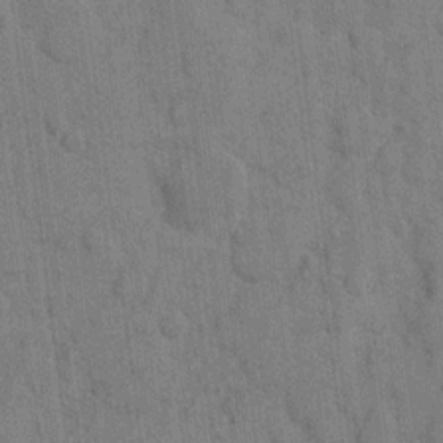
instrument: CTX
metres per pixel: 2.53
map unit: eHh
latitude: 9.4238
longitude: -66.2522
